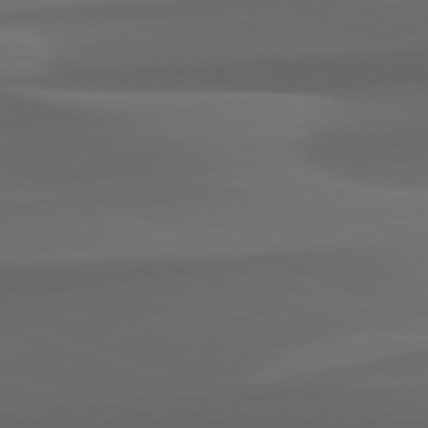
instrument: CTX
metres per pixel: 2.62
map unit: lApd
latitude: 82.3278
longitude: 142.7841
